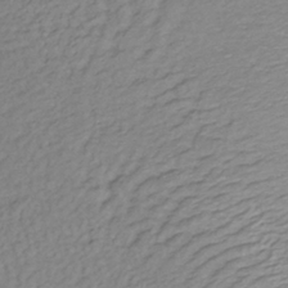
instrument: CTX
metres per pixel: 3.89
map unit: lHb
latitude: -35.4076
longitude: 67.8044
